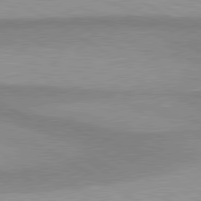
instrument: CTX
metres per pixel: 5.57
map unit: lApd
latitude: 80.6679
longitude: 159.9367
